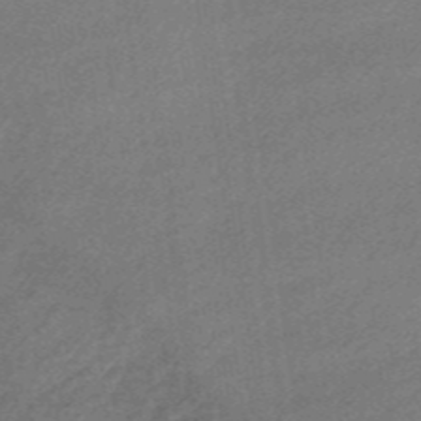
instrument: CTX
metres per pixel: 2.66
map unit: lHb
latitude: -36.1039
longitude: 60.2362
